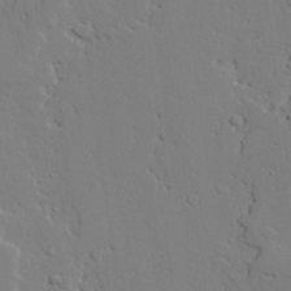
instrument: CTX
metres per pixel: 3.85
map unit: lAvf
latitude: 25.1025
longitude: -109.8016
